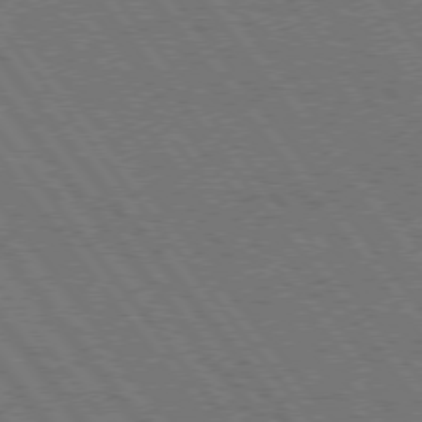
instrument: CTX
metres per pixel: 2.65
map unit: Hpe
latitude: 74.9325
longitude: -149.7828
